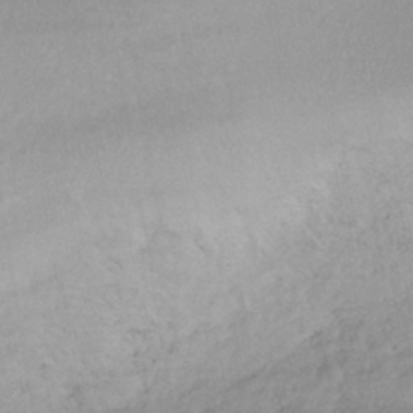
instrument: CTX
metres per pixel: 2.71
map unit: HNhu
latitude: -42.8974
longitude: 105.6344
